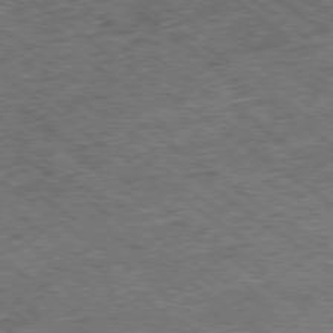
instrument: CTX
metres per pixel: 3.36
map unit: Ap
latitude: -79.1809
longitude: -50.3089
